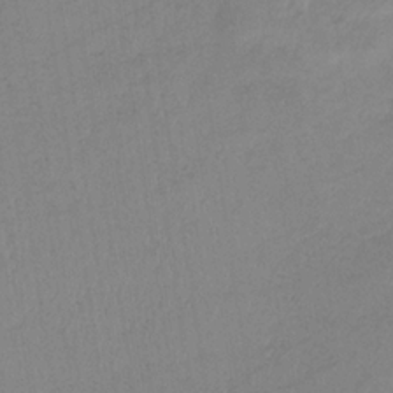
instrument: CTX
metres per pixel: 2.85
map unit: HNb
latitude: -33.7667
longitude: 63.8800
